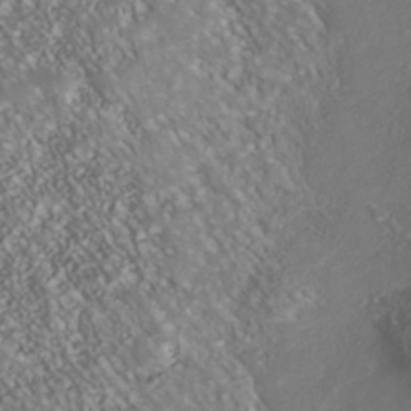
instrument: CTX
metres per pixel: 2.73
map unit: Nhu
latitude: -40.2361
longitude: -83.2914
